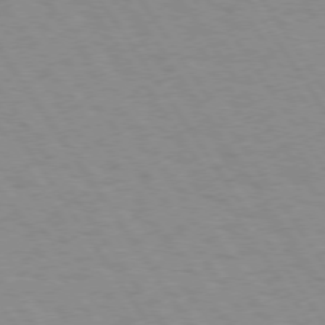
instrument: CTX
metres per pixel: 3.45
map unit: Hpe
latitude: 73.9339
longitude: -136.9325
